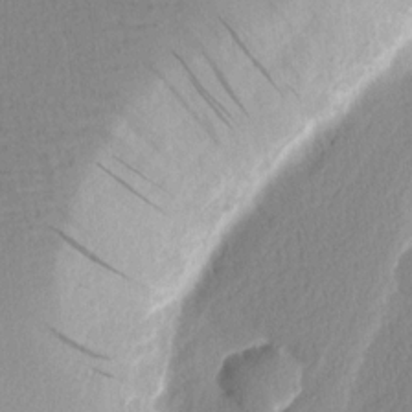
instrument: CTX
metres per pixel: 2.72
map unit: Nhu
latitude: 2.5923
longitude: -76.6868
